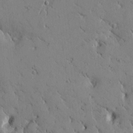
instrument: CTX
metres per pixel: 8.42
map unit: Htu
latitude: -1.5966
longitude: 175.3887
